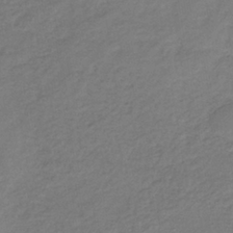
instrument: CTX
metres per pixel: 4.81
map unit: lHb
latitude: -38.1039
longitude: 70.9920
